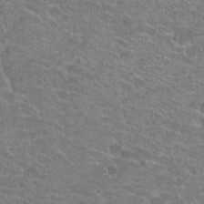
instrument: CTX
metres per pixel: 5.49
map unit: Hto
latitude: 20.8569
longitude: -42.9136
